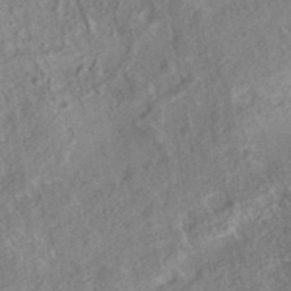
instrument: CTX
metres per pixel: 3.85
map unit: eAb
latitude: 36.2901
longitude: 113.2943
